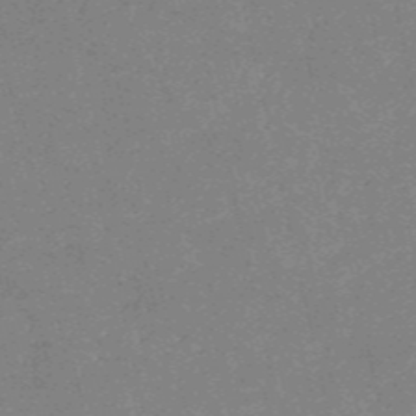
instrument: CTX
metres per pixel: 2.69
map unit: HNb
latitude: -54.5196
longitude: -40.2711
